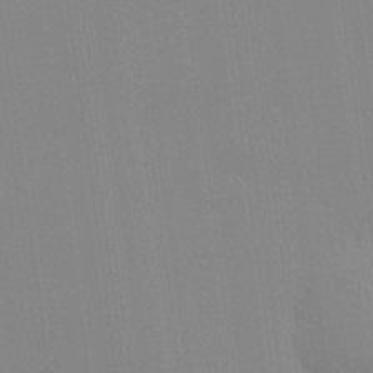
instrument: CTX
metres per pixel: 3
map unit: Hve
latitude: 24.7057
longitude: -92.3656
